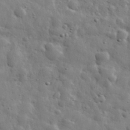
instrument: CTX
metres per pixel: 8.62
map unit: eHh
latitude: 31.5749
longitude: -73.6694
